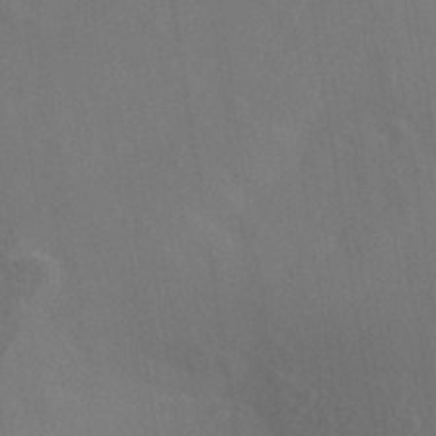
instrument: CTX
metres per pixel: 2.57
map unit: ANa
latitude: -36.7652
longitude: 95.4076
